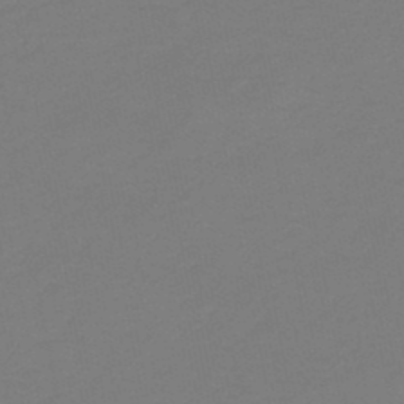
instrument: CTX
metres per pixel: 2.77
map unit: HNb
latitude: -46.6518
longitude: 55.8423
